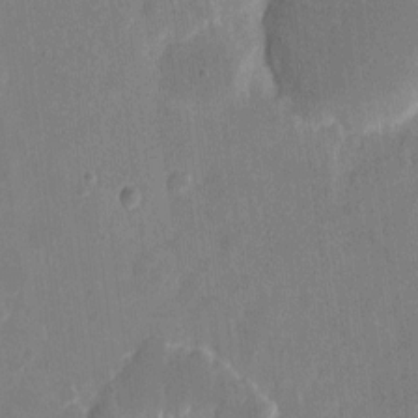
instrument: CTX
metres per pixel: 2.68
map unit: eHh
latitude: 9.7261
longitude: -69.0459
